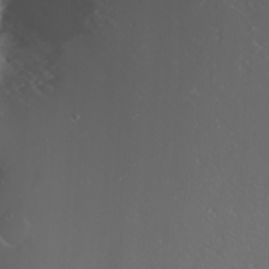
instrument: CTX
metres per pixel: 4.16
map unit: Nhu
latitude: -10.1039
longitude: -69.2348
